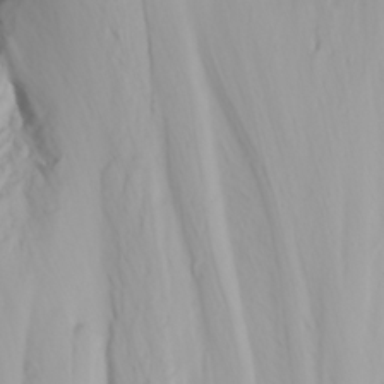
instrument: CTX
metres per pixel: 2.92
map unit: Nhu
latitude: -4.2739
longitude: -85.6316
